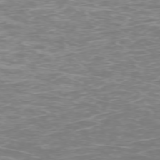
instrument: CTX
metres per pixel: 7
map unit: Ap
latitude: -75.5588
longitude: -68.1578
